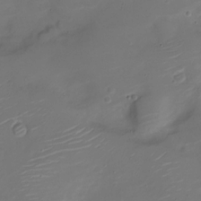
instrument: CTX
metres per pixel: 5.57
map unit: Nve
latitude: -20.7085
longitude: 104.9919
